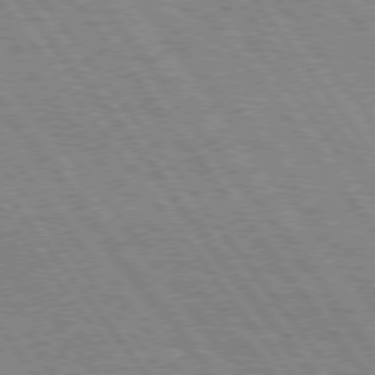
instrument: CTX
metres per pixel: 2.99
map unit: Hpe
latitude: 75.1403
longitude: -149.4237
